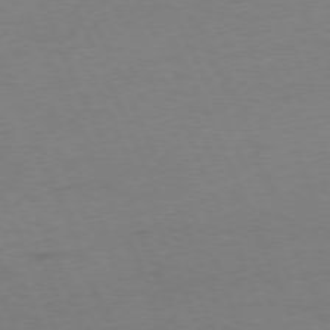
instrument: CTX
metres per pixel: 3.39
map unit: Ap
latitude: -76.2739
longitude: -72.7625
